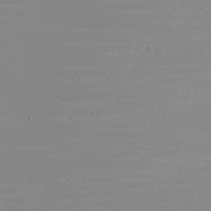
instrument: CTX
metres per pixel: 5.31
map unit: eHh
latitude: -5.8800
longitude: -85.4238
